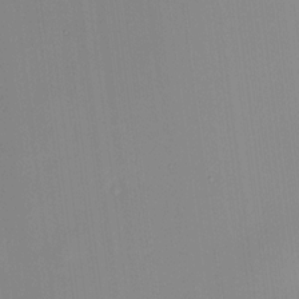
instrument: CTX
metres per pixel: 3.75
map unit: HNhu
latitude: 11.1970
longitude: 9.5210
